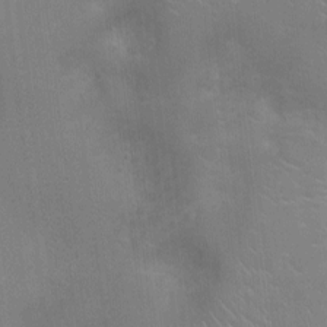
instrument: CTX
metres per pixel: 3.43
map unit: Ht
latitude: -3.3509
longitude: -17.2159
